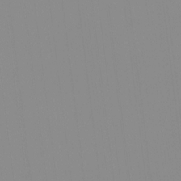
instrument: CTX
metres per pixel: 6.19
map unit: HNhu
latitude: -1.0298
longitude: -5.6316
